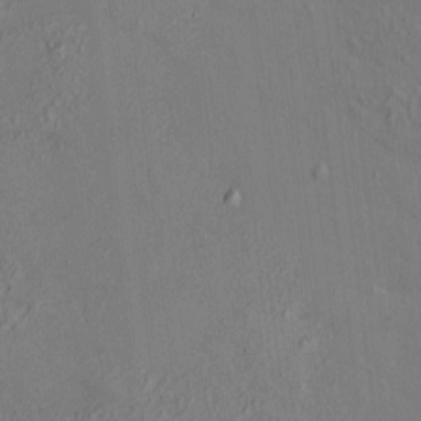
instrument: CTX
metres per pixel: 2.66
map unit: HNhu
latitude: 7.0458
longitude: 14.9920
